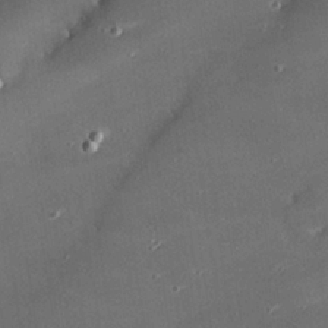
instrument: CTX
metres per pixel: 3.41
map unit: eHh
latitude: 24.4790
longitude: -90.8002
